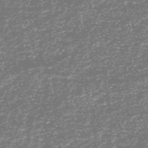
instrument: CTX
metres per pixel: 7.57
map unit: HNhu
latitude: -48.7275
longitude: 29.5021
